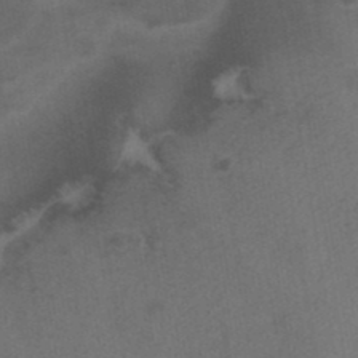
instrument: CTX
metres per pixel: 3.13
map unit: ANa
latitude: 39.4615
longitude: 29.2943
